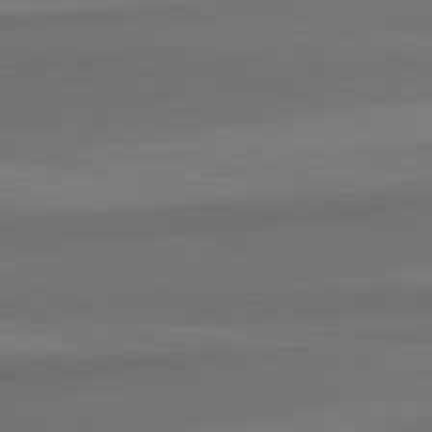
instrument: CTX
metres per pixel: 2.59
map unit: lApd
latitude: 82.3845
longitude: 156.6140
